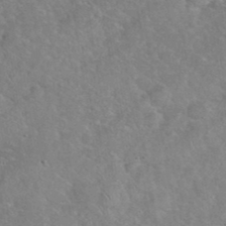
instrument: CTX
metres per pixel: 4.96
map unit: eHh
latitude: 37.1026
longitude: -64.1956
